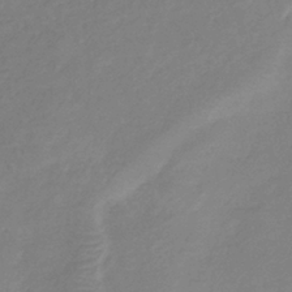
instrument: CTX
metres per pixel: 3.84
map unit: eHb
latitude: -37.2565
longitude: 78.6518
